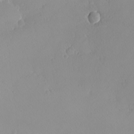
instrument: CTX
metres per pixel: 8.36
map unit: eHh
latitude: -8.0094
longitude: -69.8394
